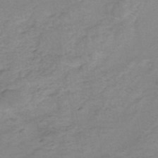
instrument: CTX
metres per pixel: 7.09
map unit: eHh
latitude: -45.7478
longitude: -29.8016
